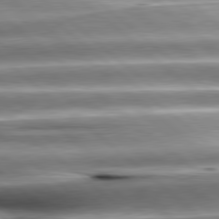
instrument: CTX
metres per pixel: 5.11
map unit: lApd
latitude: 80.2145
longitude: -143.2348
